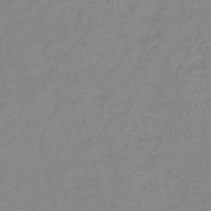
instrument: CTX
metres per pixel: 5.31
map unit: lHb
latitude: -40.9919
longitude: 76.3495
